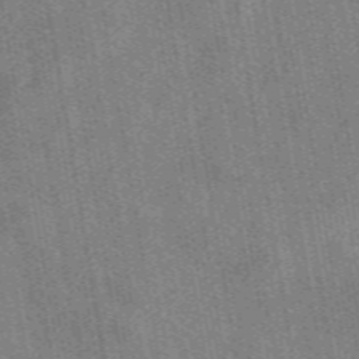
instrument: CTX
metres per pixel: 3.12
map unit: eAb
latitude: 50.1011
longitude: 116.1416
